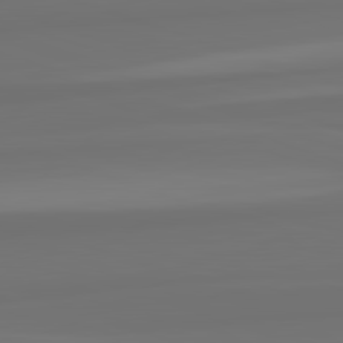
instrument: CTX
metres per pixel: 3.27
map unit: lApd
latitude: 82.7813
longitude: 158.6896
